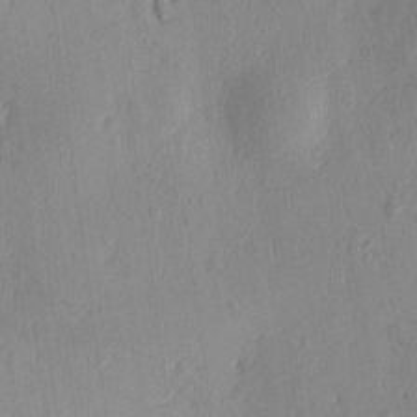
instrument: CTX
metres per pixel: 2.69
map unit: Ave
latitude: -10.4062
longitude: -121.7450
